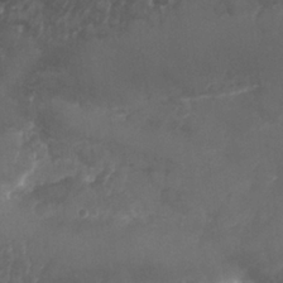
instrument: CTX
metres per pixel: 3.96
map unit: Nhu
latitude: 25.9528
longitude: -63.2537
